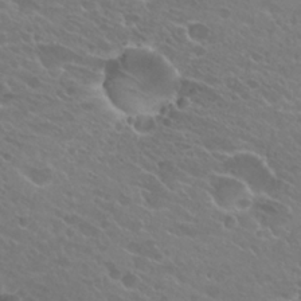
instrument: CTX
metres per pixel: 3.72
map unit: Hto
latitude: 24.9513
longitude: -37.9906
